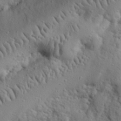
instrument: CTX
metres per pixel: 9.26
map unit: eHh
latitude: 26.4223
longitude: -78.3090
